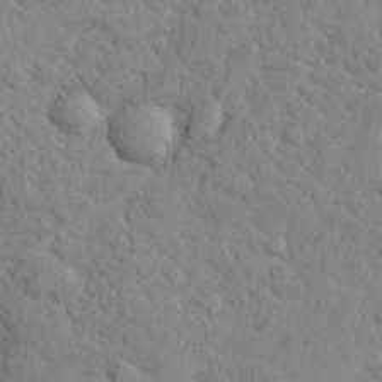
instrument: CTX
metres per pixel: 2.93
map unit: lHvf
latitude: 24.7057
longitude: 143.2942
